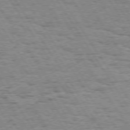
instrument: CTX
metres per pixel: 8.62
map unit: Hpe
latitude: 73.4238
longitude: -133.9906
